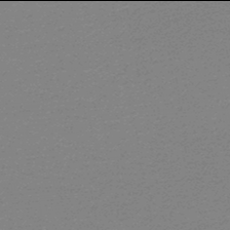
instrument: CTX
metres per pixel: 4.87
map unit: lHb
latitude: -46.0094
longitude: 57.9367
